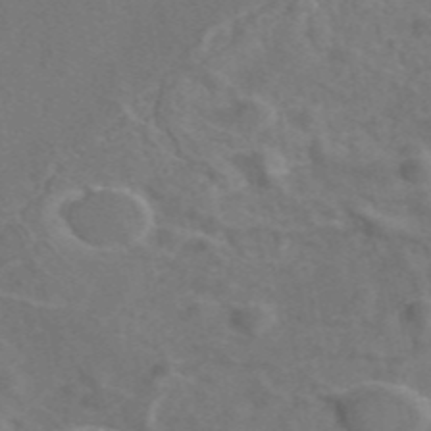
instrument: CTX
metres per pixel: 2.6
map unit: eAb
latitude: 46.2145
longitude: 110.1605
